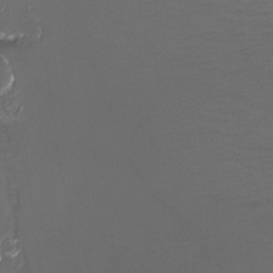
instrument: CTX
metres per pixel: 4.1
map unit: Htu
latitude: -13.2376
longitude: -71.2348
